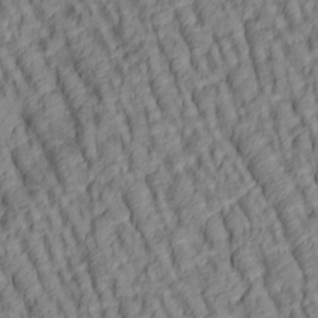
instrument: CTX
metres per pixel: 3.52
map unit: lAa
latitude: 5.3293
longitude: -116.2712
